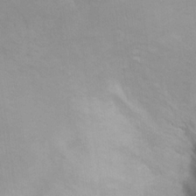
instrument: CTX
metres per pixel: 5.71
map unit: Nhu
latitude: 13.3293
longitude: -36.1956
